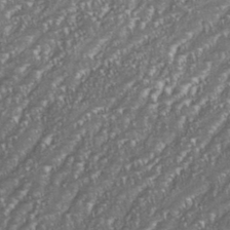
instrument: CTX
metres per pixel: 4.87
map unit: eHh
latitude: 35.8016
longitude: -133.0458
